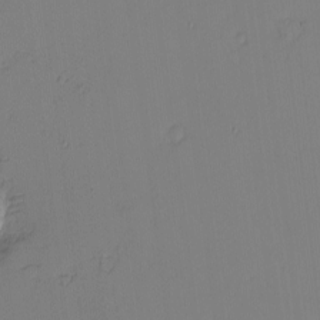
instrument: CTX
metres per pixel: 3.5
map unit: eHh
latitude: -4.5573
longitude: -80.9514
